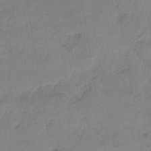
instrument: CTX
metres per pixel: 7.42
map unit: HNb
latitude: -33.3510
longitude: 57.2754
